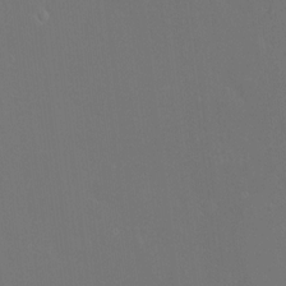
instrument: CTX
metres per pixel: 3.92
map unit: HNhu
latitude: 6.3089
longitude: 12.8219
